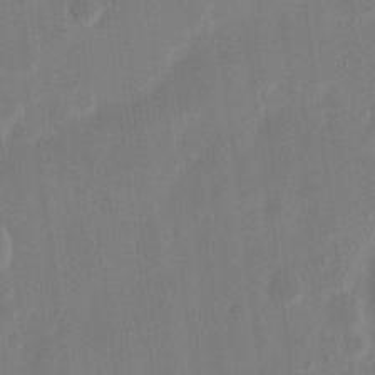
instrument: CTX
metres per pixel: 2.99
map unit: eHh
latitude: 9.3860
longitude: -68.2901
